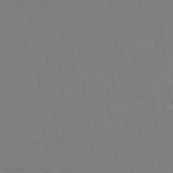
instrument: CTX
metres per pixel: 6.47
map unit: Nhu
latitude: 20.3090
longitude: -73.4427
